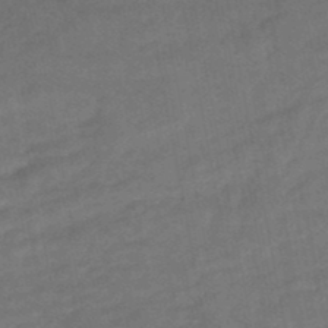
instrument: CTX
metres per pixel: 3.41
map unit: HNhu
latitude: -47.4832
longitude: 89.9745
